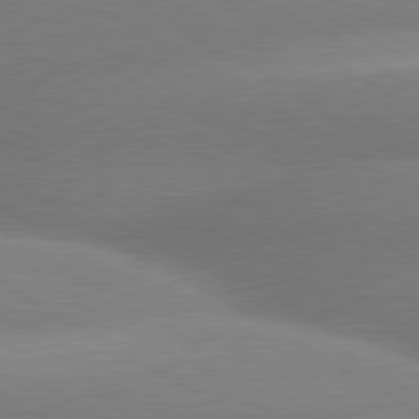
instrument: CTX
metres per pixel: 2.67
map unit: lApd
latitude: 80.1767
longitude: -155.1214
